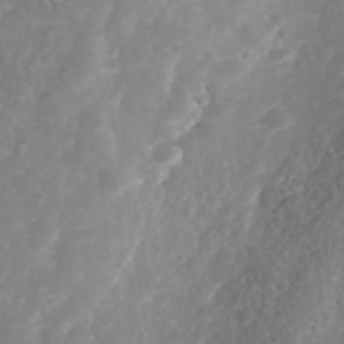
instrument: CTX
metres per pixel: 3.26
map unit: Nhu
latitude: -40.8219
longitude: -83.1970
